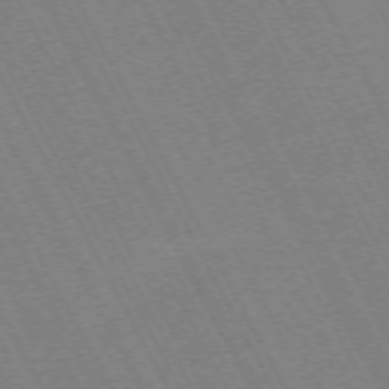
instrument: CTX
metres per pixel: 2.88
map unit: Hpe
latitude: -72.5007
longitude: 10.7841
